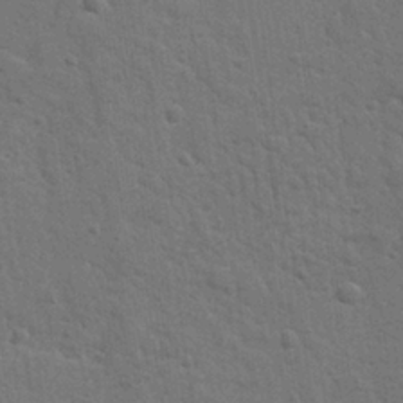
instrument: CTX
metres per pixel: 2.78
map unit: lAvf
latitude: -8.5574
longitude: -120.3845
